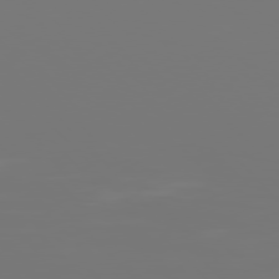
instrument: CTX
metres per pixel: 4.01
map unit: Hpe
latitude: 76.9324
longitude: -136.3279
